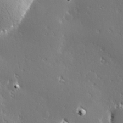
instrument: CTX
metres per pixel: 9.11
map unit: Hve
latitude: 27.9339
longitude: -93.2537
